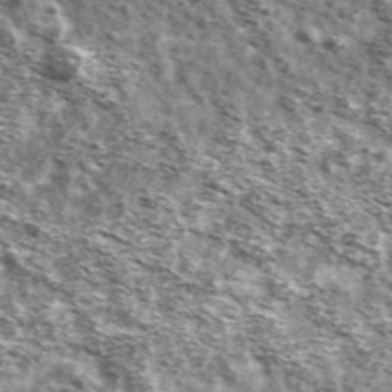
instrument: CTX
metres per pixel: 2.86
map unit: Ave
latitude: 41.2915
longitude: -106.3467
